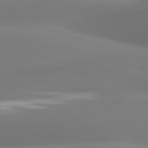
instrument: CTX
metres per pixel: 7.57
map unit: lApd
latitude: 81.4237
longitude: -160.4034
